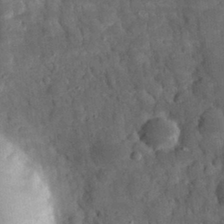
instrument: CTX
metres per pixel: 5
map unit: eHh
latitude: 31.1215
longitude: -69.4804
